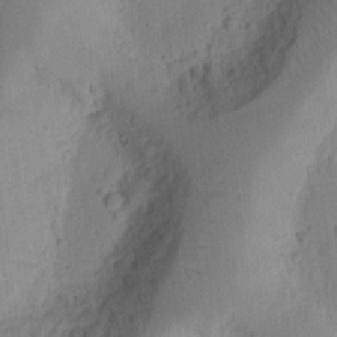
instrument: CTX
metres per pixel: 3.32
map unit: Ht
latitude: 10.3845
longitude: -74.3278
